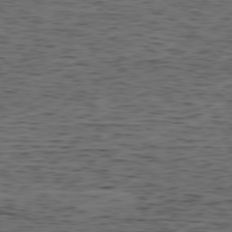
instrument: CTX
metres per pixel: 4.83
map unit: Ap
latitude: -79.1809
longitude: -72.3657
